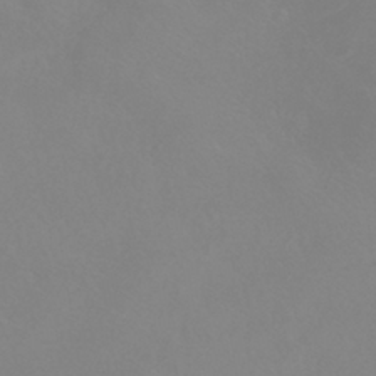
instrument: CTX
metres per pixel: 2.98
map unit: HNhu
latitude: -40.7274
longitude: 93.6722
